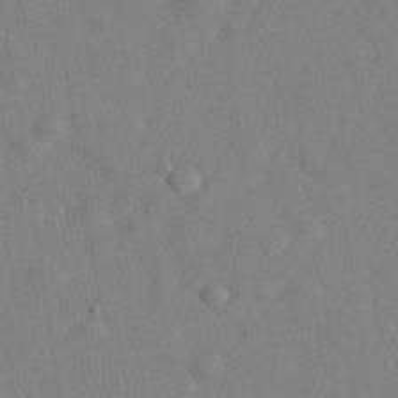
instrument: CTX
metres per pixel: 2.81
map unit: eHh
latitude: 29.6505
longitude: -76.5356
